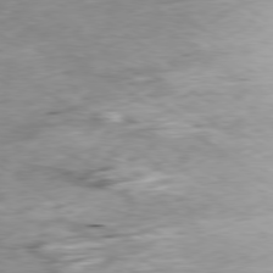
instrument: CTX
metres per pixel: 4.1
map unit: Ap
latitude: -79.7288
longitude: -91.5749
